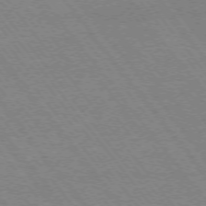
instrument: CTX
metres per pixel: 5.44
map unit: Ap
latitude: -75.0109
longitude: -82.2333
